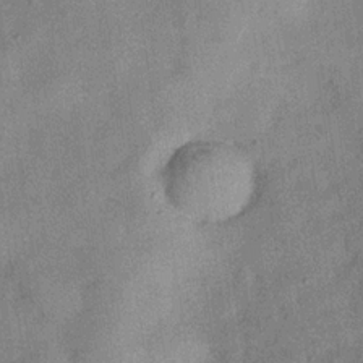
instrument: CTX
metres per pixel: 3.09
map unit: Hve
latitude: -31.5966
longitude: 91.8423
